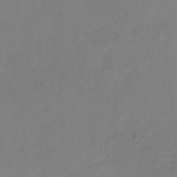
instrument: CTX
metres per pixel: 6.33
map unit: HNb
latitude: -31.7099
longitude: 58.6329
